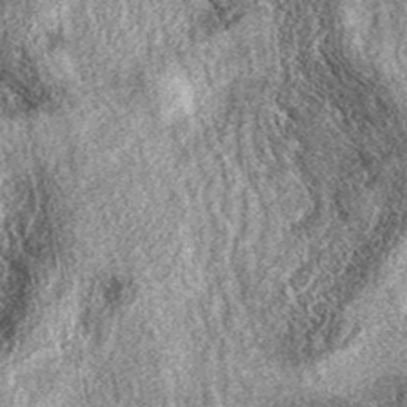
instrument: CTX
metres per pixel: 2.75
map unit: eAb
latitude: 38.6490
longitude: 108.0472
